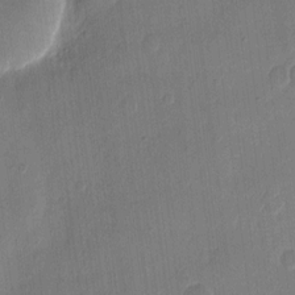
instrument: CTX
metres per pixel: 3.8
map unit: eHh
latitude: 11.6694
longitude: -69.0648
